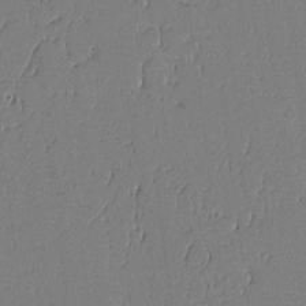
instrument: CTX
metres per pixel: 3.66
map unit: lAvf
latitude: -0.6708
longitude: -106.3278
